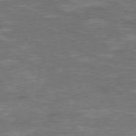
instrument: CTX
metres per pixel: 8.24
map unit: Ap
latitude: -75.7667
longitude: -68.6113
